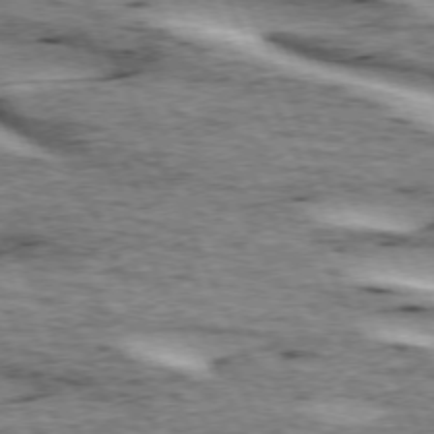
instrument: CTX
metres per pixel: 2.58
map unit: lApd
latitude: 72.9892
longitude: -54.1767
